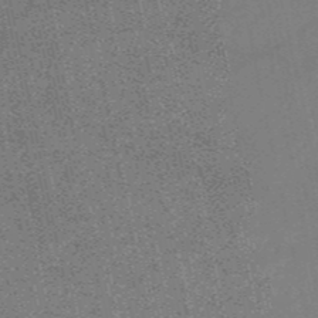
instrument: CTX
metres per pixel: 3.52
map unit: HNb
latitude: -52.4062
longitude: -42.1200
